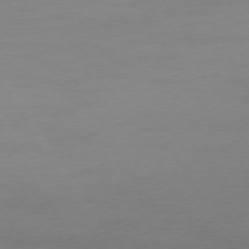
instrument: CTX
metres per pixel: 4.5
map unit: Ap
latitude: -75.0109
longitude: -68.8947
